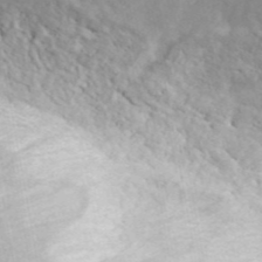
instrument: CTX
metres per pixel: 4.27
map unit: ANa
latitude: 44.7813
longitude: 23.2187
